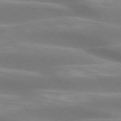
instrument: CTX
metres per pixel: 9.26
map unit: lApd
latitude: 74.5546
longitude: -49.3293
